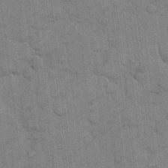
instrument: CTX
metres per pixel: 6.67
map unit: eHh
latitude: 9.9717
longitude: -64.9892
